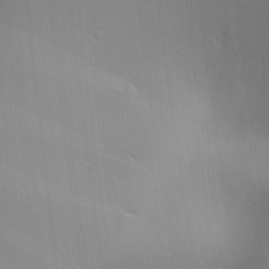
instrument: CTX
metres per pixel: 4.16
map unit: lAa
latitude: 1.2726
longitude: -115.7638
